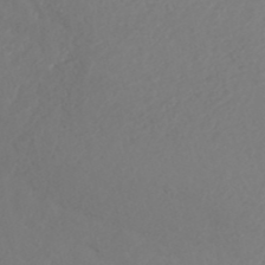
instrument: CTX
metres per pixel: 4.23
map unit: ANa
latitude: 41.0269
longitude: 26.0472
